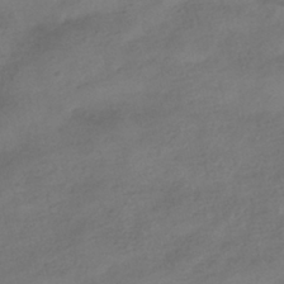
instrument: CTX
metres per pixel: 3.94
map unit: HNhu
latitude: -40.3873
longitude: 98.6140
